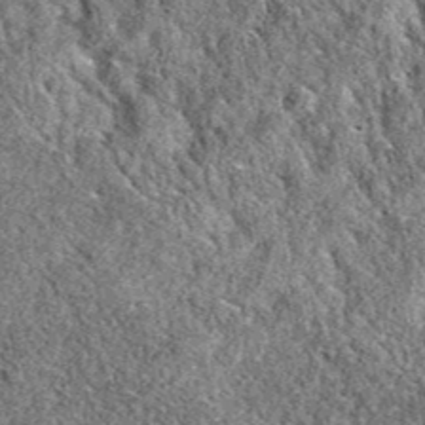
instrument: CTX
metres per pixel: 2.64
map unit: eAb
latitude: 38.3467
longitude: 110.5007
